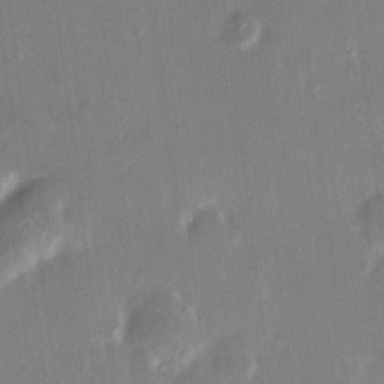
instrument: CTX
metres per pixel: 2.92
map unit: HNhu
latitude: 6.3845
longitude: 7.5210
